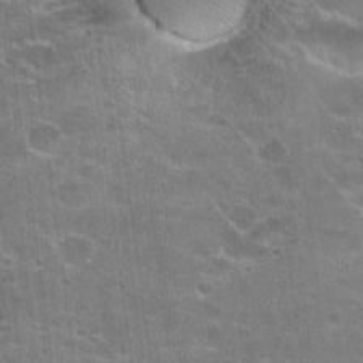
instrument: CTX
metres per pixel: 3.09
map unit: Hto
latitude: 23.1403
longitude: -42.8191
